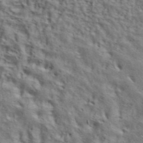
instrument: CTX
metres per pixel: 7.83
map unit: ANa
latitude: 43.0459
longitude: 54.7274
